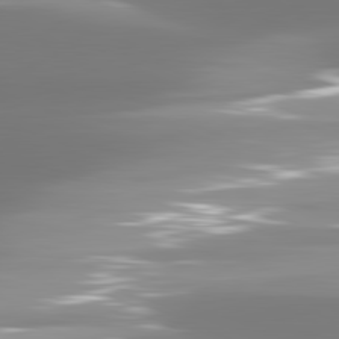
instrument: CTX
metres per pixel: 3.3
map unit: lApd
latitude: 81.4237
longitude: -134.2900
